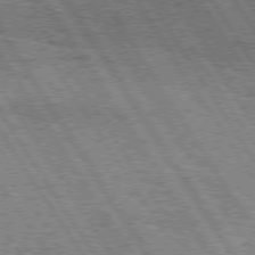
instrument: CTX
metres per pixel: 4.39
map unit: Hpe
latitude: 75.0081
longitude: -155.2348
